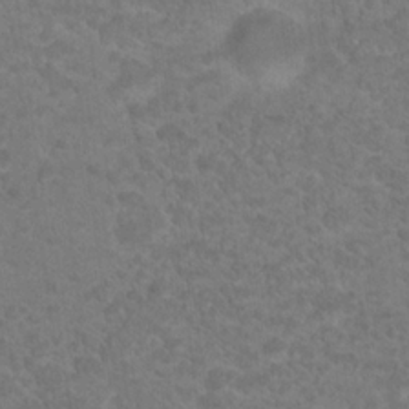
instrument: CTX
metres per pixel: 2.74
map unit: Hto
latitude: 19.5938
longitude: -38.2145
